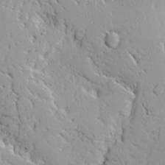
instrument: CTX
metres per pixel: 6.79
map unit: Ave
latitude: 13.1403
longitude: -138.2900
